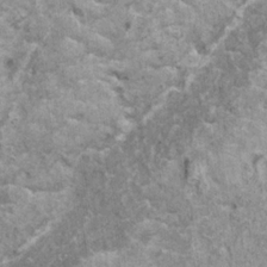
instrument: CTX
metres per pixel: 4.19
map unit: HNhu
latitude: 1.7827
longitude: 4.6707
